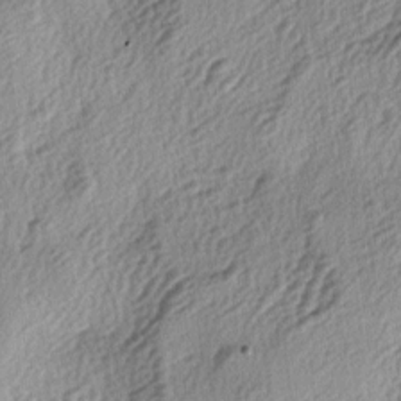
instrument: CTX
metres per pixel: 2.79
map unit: lAa
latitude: -4.2172
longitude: -123.9906
